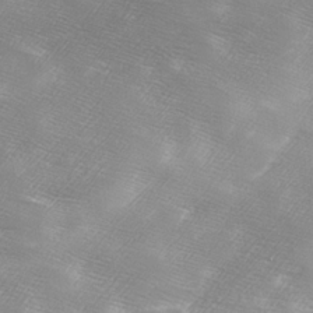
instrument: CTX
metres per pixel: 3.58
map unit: Ave
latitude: 10.1578
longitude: -106.1956
